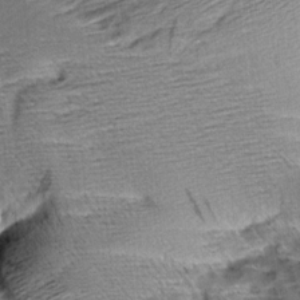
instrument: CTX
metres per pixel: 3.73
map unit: Aa
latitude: 9.2159
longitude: -141.2348
